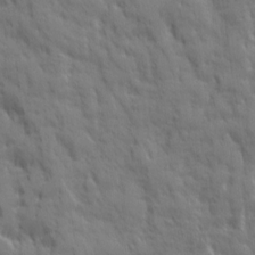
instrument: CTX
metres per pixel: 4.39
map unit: Ave
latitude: 19.9528
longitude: -133.8205
